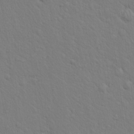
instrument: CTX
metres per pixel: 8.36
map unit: eHh
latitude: 18.1389
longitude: -63.0648
